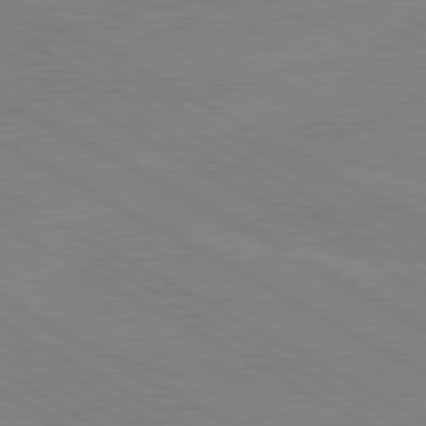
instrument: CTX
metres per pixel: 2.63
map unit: lApd
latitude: 80.3467
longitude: -126.7813
